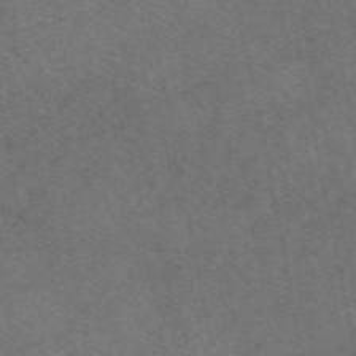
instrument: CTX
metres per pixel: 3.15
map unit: eAb
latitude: 47.6694
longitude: 127.8233
